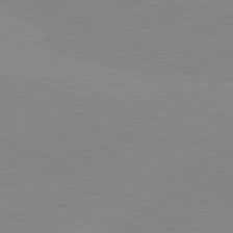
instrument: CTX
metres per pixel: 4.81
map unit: lApd
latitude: 81.5560
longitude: -156.6679
